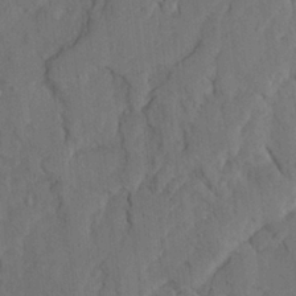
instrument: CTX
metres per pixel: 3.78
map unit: Ave
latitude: 23.7072
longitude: -133.4993
